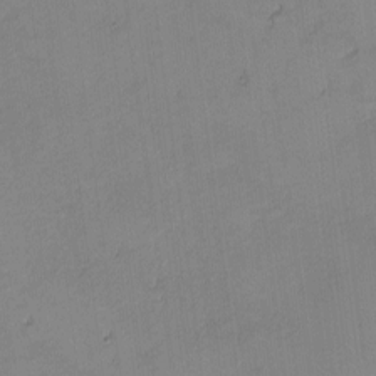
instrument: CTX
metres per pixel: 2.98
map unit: eHh
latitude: -2.8407
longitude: -83.7071
